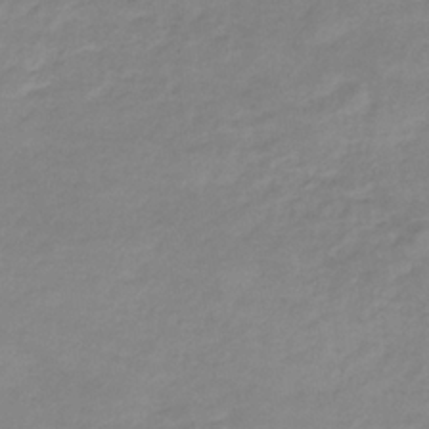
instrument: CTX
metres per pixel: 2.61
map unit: eHb
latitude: -33.1998
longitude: 71.1809
